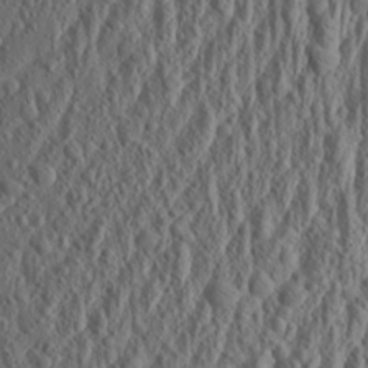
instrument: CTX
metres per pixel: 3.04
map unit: Aa
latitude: 23.3293
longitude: -144.0633
